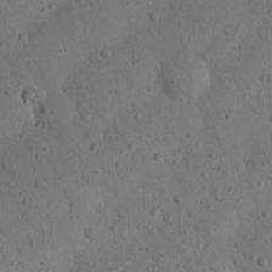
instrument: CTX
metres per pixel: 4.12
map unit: Nhu
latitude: 21.8961
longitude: -76.2333
